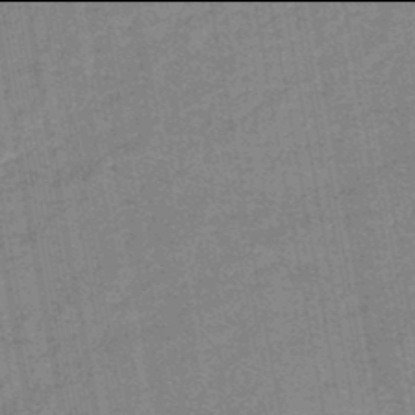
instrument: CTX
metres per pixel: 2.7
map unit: HNb
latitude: -46.0094
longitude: -36.7058
